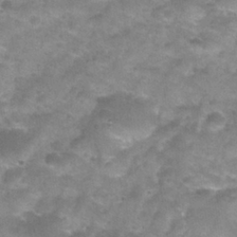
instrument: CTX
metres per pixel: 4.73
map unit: Nhu
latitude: 27.4238
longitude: -55.1592
